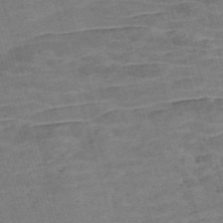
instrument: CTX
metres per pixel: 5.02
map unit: Nve
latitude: -58.8219
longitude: 65.1054
